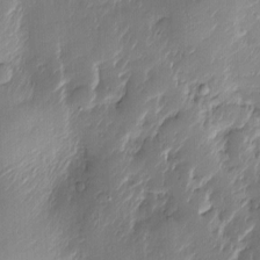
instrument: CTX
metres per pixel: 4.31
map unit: Nve
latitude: -7.0297
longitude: 175.2187
